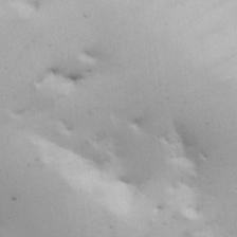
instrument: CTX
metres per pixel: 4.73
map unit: Hve
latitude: 23.5938
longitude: 145.0298
